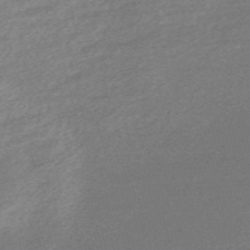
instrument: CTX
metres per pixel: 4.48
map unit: Nve
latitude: -56.3117
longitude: 61.0486
